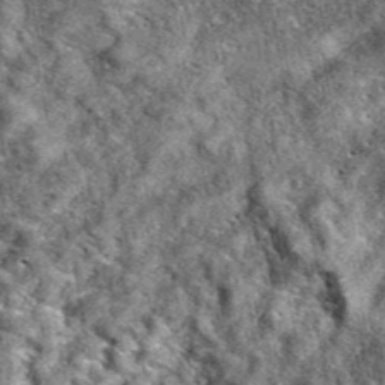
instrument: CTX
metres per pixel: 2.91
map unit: eAb
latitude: 38.3845
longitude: 110.4251
